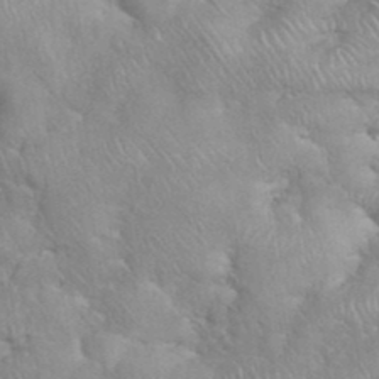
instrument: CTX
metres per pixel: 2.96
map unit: eHh
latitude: 38.5735
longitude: -57.6693
